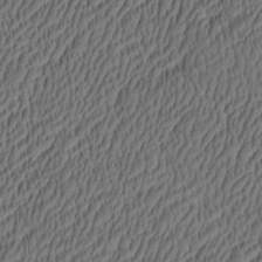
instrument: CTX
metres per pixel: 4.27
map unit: eHh
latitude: -3.1431
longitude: 17.2187
